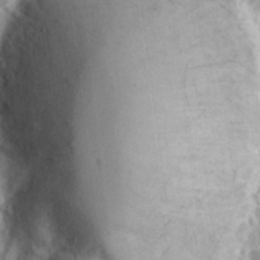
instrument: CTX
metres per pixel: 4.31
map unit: Hve
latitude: 24.5545
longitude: 146.3495
